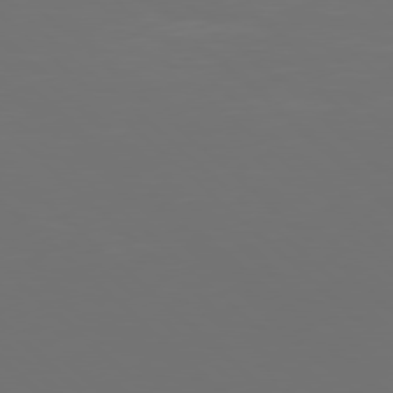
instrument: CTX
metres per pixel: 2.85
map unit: Hpe
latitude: 77.8583
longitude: -168.7624
